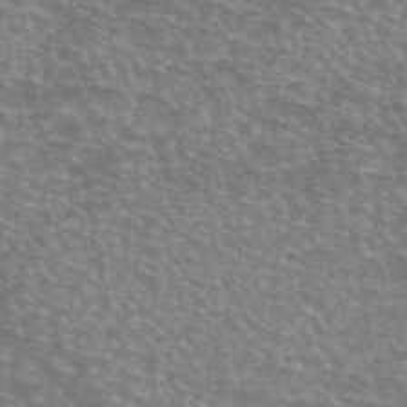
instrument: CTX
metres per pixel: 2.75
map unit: eAb
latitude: 45.4615
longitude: 106.5196
